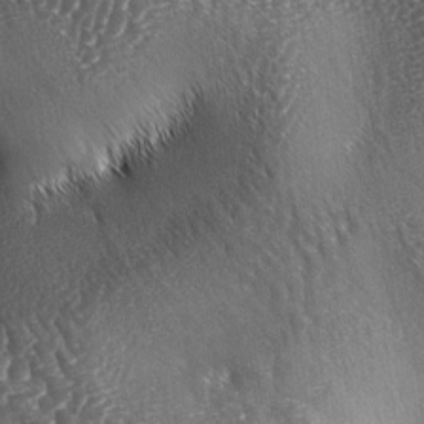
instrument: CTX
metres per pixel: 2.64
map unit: lAa
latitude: -4.6896
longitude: -127.9906
